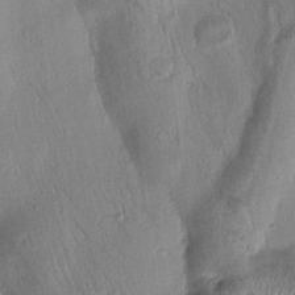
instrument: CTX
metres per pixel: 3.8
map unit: Htu
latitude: -0.4251
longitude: 172.1228
